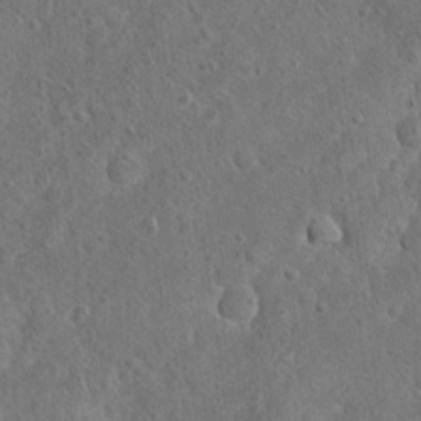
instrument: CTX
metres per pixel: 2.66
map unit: Nhu
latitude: 23.0647
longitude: -67.2537
